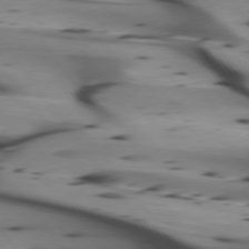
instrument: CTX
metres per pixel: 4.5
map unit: lApd
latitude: 74.8380
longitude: -64.9136
